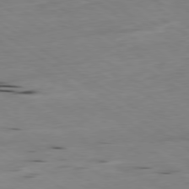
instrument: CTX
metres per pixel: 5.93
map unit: Ap
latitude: -79.8422
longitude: -101.2159
